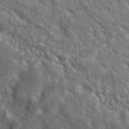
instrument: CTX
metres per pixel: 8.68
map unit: eHh
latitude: 43.6316
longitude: -88.5924
